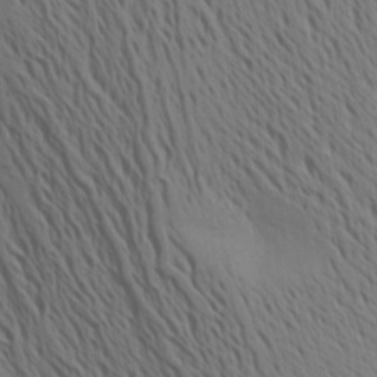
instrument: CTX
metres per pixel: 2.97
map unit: Aa
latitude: 15.6883
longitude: -147.6883
